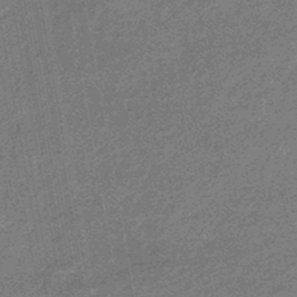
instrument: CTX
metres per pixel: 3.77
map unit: eHb
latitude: -45.3321
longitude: 88.6518
